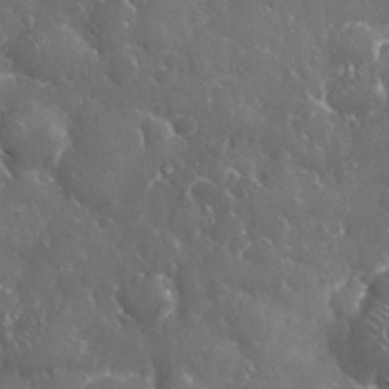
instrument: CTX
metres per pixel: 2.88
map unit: eHh
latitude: 33.2915
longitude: -61.9906
